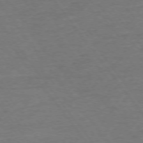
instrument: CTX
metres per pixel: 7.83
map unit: Ap
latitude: -75.6722
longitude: -89.8206
